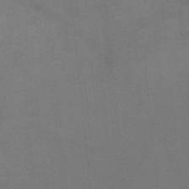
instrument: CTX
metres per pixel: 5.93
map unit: HNb
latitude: -46.1983
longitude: -45.7827
